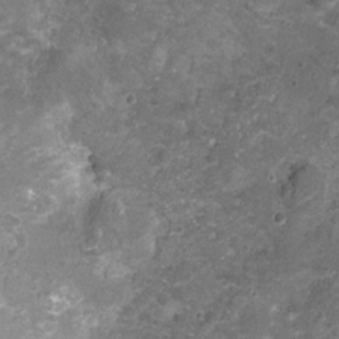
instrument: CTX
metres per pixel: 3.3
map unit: Nhu
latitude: 3.2159
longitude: -17.3103
